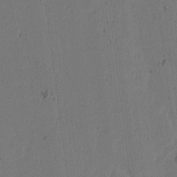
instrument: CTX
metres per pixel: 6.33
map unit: Ave
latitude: 14.4034
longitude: -106.4034
